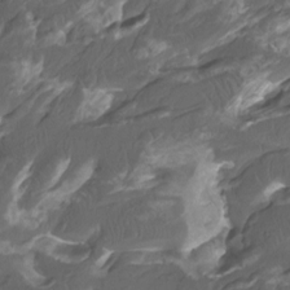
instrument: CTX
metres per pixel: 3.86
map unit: Htu
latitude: -11.6911
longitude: -74.1200
